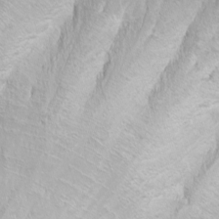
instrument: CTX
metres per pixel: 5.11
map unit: Nhu
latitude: -11.2565
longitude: -64.8569
